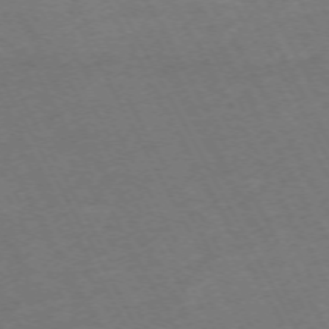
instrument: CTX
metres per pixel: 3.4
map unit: Hpe
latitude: -71.8234
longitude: 8.5196
